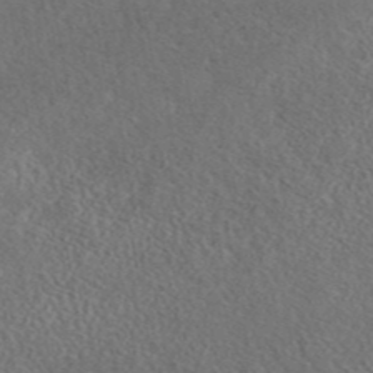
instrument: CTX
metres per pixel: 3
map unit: eAb
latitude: 43.5182
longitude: 109.7667
